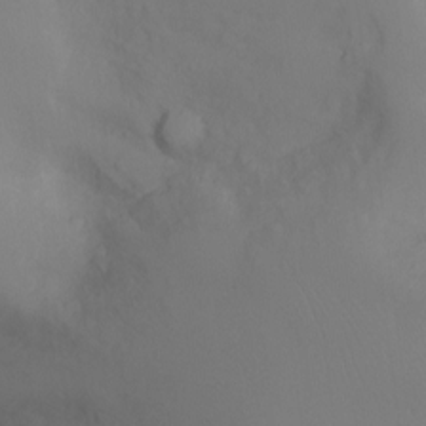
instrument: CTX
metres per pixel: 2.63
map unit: Ht
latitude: -8.8786
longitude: -32.1200
